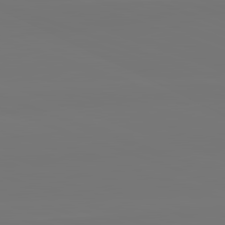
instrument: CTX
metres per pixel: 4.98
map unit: lApd
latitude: 82.5734
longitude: 154.2740
